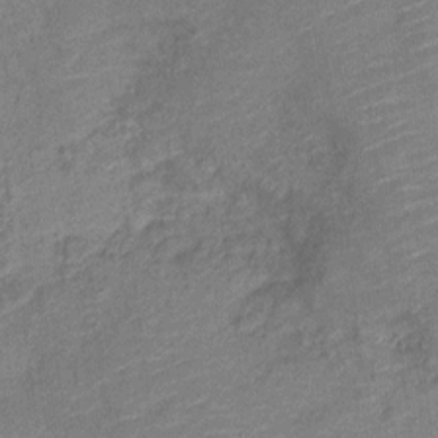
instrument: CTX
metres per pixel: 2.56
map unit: Nve
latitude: -18.4251
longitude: 108.6141
